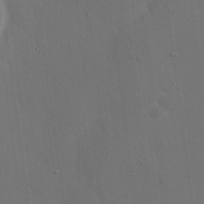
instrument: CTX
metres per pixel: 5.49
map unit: eHh
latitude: 19.5749
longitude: -66.3278
